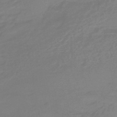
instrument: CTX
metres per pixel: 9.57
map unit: HNhu
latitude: -45.8233
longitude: 92.2362
